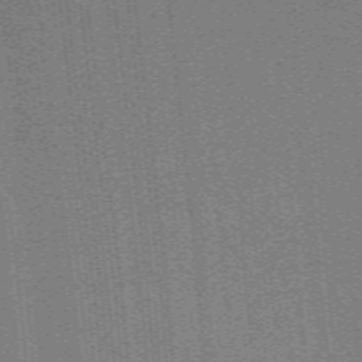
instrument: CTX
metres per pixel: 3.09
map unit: ANa
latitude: 51.8772
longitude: -70.5168
